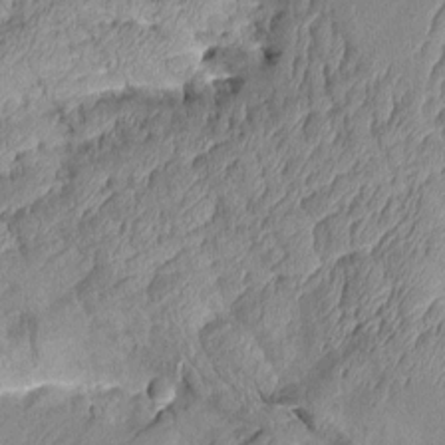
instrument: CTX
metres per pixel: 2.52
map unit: Aa
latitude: 9.3482
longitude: -128.5168
